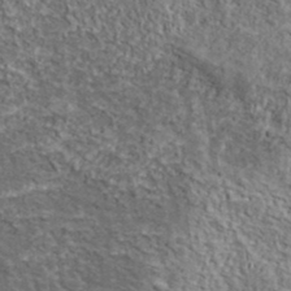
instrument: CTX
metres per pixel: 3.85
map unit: lHvf
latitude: 38.3656
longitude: -88.2523
